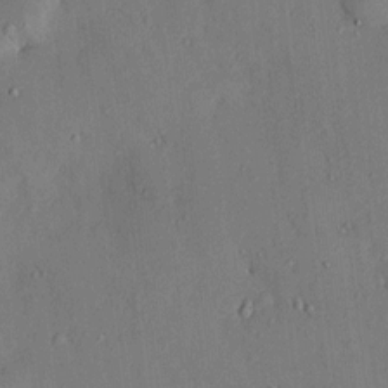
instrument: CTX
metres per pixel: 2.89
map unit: HNhu
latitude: 6.4034
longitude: 15.0298
